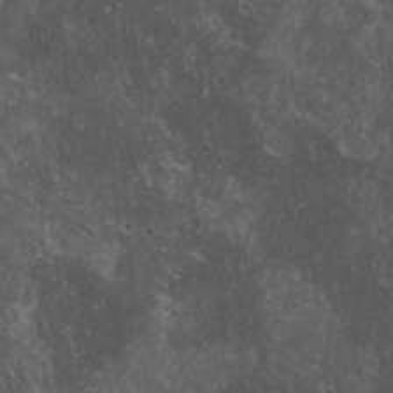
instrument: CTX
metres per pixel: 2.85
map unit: HNhu
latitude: 2.6679
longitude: 4.0850
